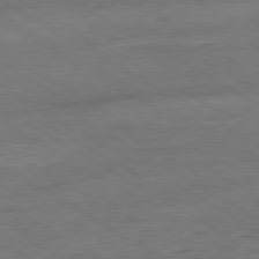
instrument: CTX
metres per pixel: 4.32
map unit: Ap
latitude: -80.9731
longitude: -78.9325
